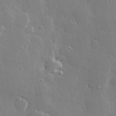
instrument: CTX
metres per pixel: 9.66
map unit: Hve
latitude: 28.7435
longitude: -92.0444
